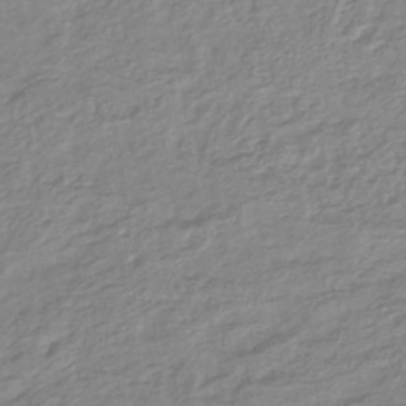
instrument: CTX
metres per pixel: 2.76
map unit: lHb
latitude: -41.7289
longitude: 75.5399
